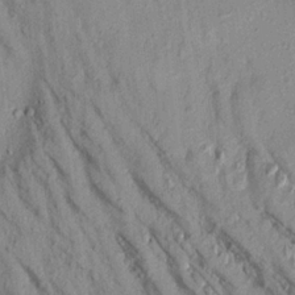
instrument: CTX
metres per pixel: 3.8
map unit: Aa
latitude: 17.1025
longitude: -147.2537
